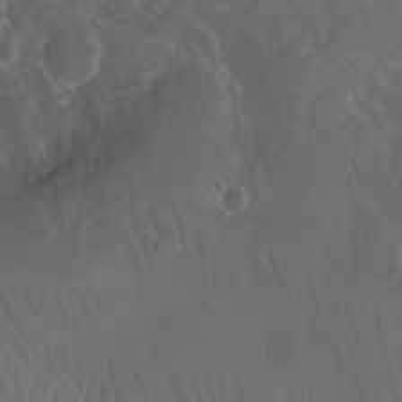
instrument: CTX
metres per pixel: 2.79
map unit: Ht
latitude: -11.8800
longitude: -43.4804
